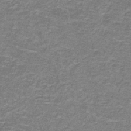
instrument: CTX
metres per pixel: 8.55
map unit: lHb
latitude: -43.1809
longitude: 55.4455
